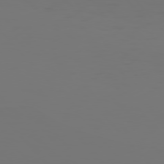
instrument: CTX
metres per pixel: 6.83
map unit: Hpe
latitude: 76.7624
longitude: -135.4237
